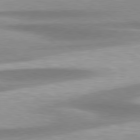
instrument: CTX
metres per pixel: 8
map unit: Hpe
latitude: 79.1781
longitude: -130.0255
